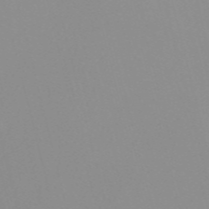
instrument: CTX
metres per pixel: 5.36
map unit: Nve
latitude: -57.4454
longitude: 60.0283
